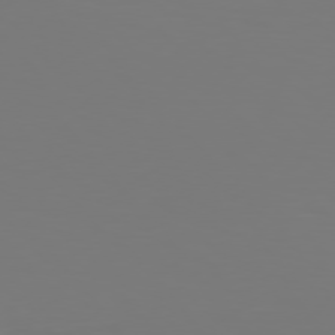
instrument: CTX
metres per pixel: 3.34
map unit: Hpe
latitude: 76.2711
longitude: -132.6868
